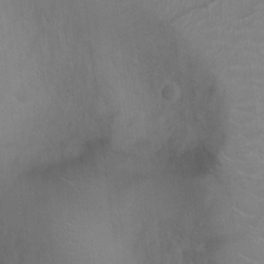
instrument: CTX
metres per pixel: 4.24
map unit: Ht
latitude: -4.1983
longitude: -16.9136
